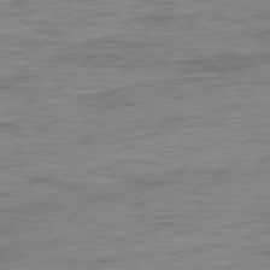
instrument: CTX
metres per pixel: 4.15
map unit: Ap
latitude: -78.8219
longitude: -87.3104
